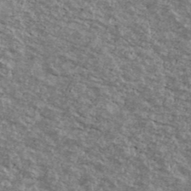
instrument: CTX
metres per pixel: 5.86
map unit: Ave
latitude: 40.5923
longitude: -108.6112
